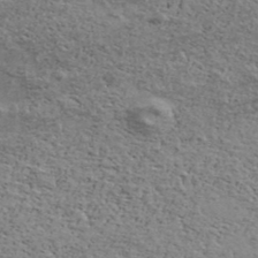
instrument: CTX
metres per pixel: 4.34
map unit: Ave
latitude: 39.6127
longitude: -109.6693
